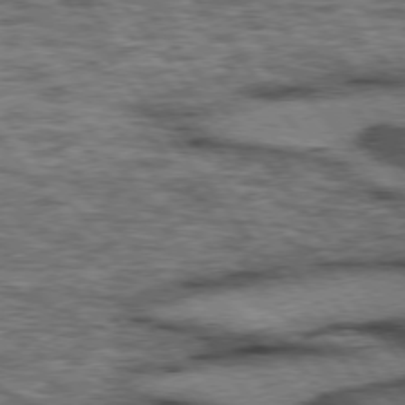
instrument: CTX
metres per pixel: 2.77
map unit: lApd
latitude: 75.6883
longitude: -48.0444
